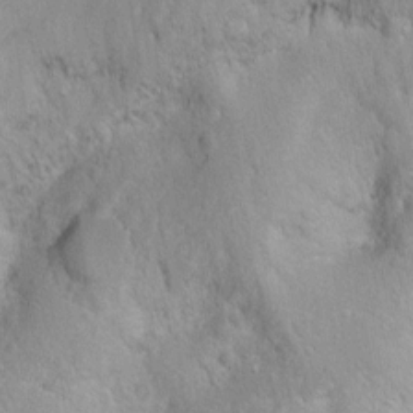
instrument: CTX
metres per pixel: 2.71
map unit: Ht
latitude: -2.3684
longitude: -26.8002
